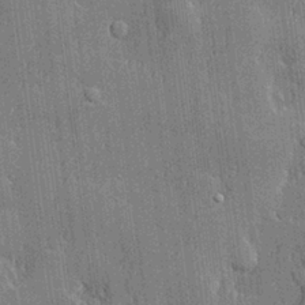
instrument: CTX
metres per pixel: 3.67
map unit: lHvf
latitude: 21.4805
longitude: 143.6343
